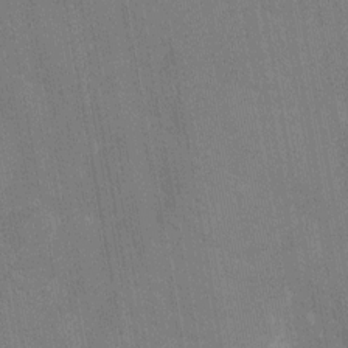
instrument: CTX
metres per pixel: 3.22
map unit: Nhu
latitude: -11.3510
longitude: -21.8584
